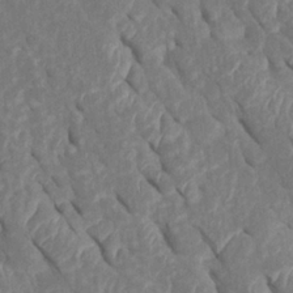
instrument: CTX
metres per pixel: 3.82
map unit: Htu
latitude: 1.4615
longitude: 147.3509
